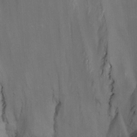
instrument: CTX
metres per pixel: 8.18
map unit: Nhu
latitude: -14.7086
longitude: -57.7827
